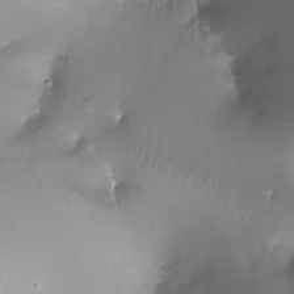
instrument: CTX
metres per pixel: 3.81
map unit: Ht
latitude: -17.1054
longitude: -44.5168
